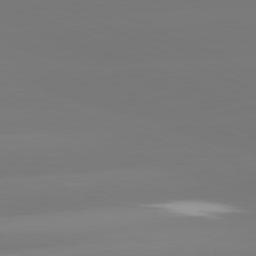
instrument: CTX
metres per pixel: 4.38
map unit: lApd
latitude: 81.6127
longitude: -148.8002
